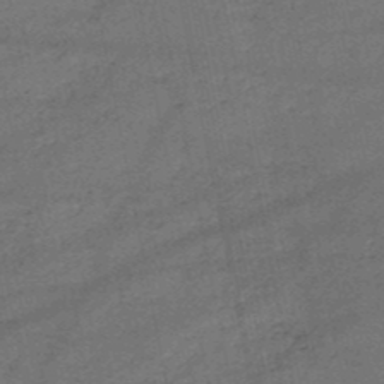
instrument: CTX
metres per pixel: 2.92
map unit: HNb
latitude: -50.9164
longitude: -40.5734
